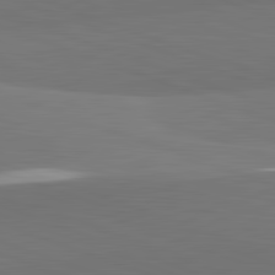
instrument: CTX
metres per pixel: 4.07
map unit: lApd
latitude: 82.3845
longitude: 149.4266
